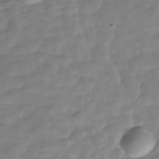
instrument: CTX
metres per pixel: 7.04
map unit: Hve
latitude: -30.2739
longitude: 91.5777
